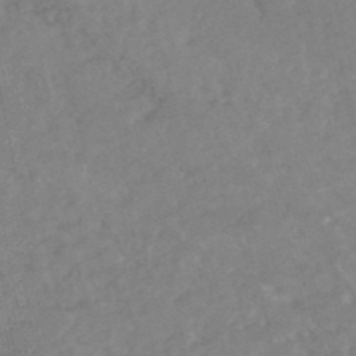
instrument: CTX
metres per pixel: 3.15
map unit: HNhu
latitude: -47.3320
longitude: 27.8611
